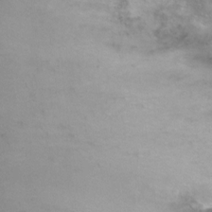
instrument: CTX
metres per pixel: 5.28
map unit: Ht
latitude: 0.7624
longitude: -35.1025
